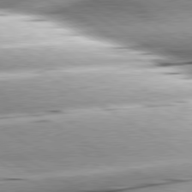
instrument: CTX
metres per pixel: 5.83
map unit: lApd
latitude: 80.0444
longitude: -156.6490
